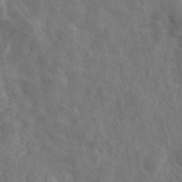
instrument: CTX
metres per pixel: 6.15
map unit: eAb
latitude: 45.5749
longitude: 116.8974
